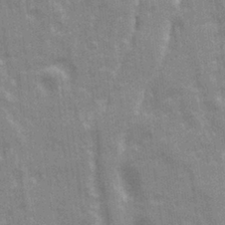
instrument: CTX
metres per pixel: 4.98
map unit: Ave
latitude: 21.6127
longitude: -133.9528
